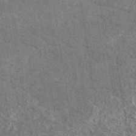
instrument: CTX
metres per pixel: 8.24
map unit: eAb
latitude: 43.0836
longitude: 112.3117
